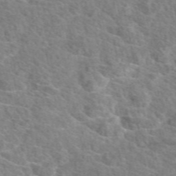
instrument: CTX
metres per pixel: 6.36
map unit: eAb
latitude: 49.2726
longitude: 113.4832
